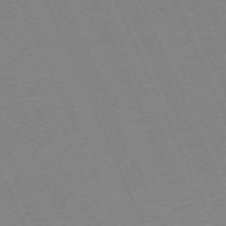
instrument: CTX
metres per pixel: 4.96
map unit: Hpe
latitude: -70.6708
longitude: 12.1039
